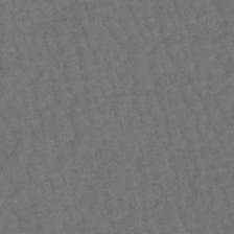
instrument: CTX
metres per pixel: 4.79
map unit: lHb
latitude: -47.8044
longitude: 80.8408
